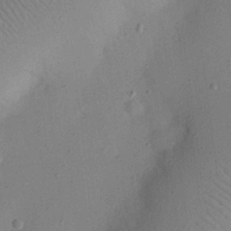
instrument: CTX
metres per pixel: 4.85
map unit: eHh
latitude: 25.2348
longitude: -70.3278
